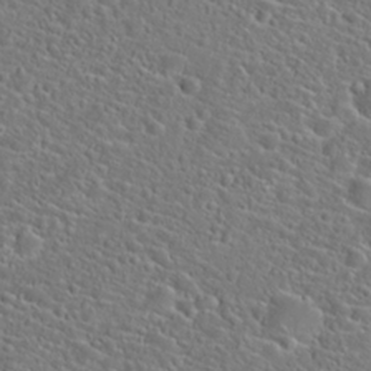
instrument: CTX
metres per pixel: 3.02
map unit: Hto
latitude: 23.3104
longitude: -45.3104
